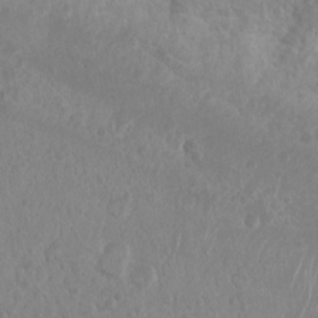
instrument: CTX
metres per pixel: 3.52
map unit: Nhu
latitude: 6.8947
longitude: -19.8772
